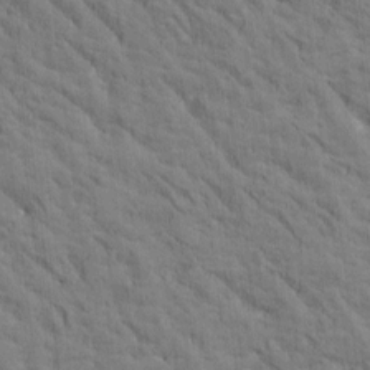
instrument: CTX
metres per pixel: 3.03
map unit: Htu
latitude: -3.1242
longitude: 174.3117
